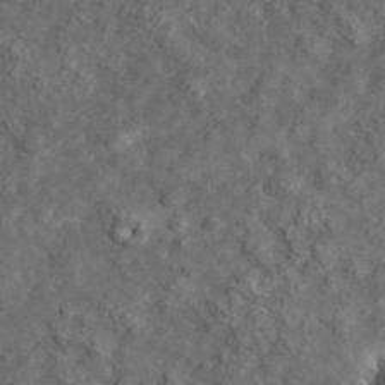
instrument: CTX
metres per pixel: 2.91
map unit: lHvf
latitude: 35.4615
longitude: -86.3467
